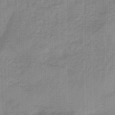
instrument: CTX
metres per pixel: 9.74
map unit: eHb
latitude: -45.6722
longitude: 83.4643
